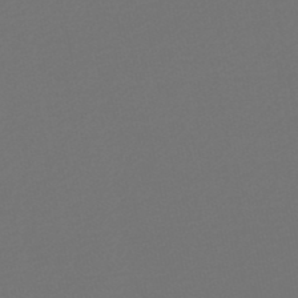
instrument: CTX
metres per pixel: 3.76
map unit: HNb
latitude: -47.5777
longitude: 57.2565
